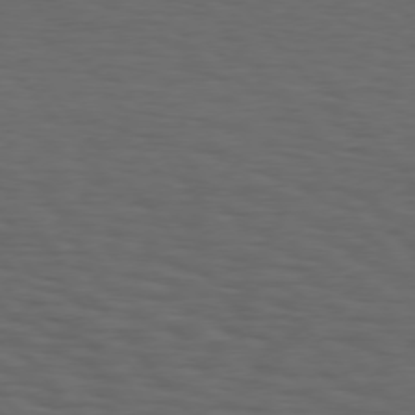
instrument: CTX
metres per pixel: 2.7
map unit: Hpe
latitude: 75.3671
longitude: -131.6127
